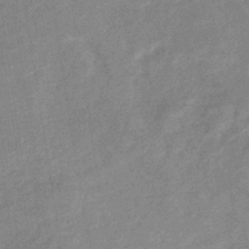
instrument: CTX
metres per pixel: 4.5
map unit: eHb
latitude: -37.0108
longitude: 77.0109
